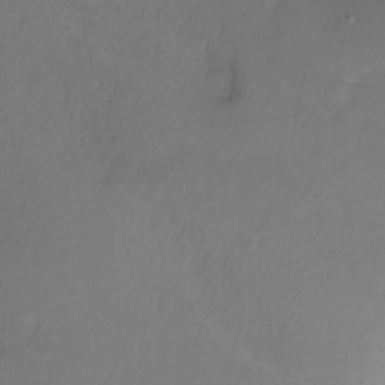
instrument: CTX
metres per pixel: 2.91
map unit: Ht
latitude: -11.5966
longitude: -46.7058
